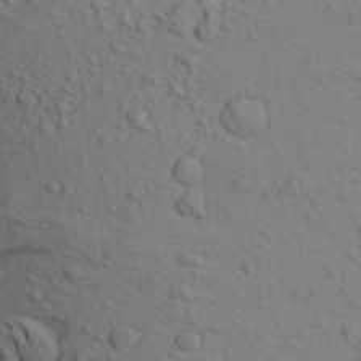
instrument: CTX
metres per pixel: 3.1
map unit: Aa
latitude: 23.1214
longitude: -146.5357
